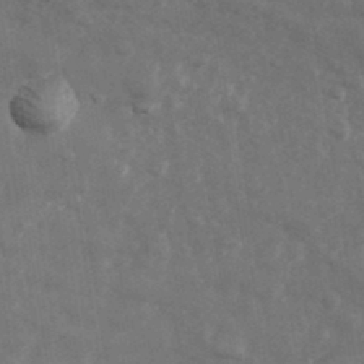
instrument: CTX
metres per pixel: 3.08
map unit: Hve
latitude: 33.5560
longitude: 150.8597
